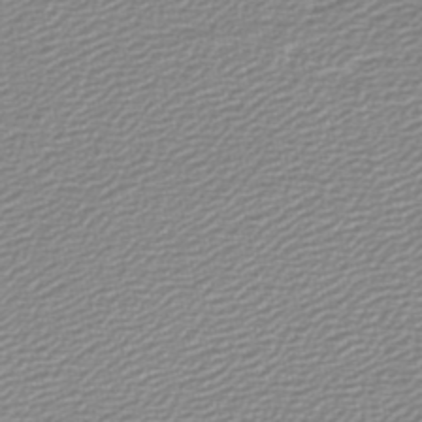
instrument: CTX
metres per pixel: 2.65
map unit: lHb
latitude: -46.6707
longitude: 60.0850
